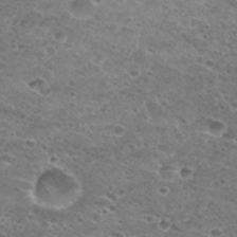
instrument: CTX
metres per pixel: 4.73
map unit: Hto
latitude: 29.9150
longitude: -48.4223
